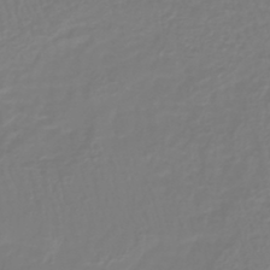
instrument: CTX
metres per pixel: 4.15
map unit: lHb
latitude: -42.1794
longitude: 60.5952
